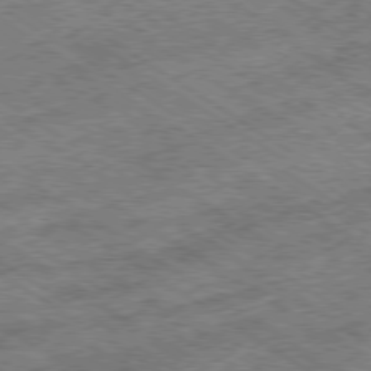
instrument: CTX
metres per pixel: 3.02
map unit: Ap
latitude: -79.5588
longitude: -51.2348
